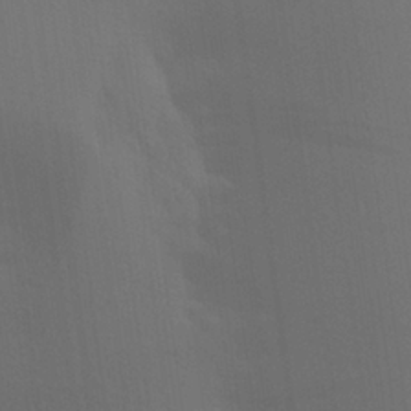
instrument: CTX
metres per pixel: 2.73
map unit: Aa
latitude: 26.9514
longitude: -145.8583
